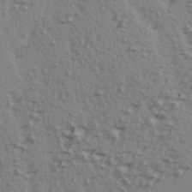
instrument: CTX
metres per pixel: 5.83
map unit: Ave
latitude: 15.0459
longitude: -105.3104
